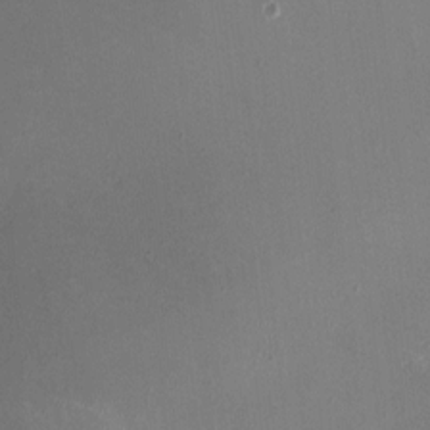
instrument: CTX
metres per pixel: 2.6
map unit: HNhu
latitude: -2.5384
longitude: -6.4223
